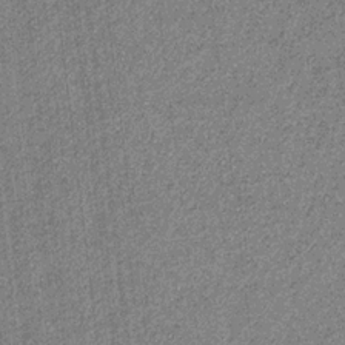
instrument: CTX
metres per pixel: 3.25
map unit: eHb
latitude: -31.6911
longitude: 67.9745
